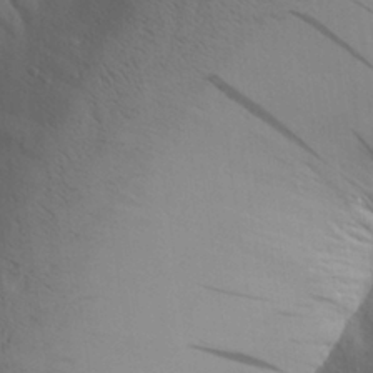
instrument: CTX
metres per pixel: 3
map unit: Aa
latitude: 27.1970
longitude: -148.3845
